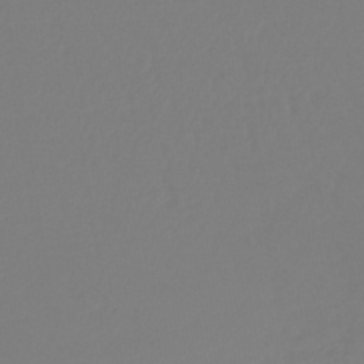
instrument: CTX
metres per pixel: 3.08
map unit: lHb
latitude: -45.2187
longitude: 72.2172
